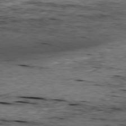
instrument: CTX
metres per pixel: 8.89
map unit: Ap
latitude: -79.0864
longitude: -91.0458
